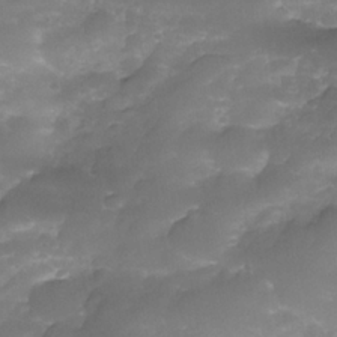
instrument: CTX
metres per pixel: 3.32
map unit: Nhe
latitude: -34.5574
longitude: -146.4223
